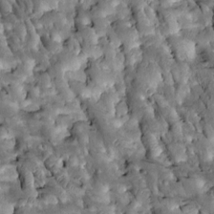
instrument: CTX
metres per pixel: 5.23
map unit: Htu
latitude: -1.1243
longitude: 148.6141
